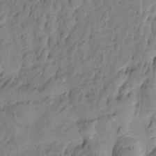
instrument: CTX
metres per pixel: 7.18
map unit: Htu
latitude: -2.3117
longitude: -175.3482
